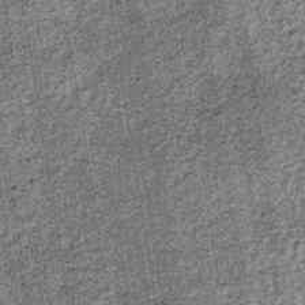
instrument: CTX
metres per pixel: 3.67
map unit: lHb
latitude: -37.8989
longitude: 64.8030
